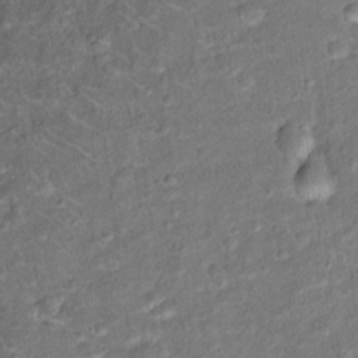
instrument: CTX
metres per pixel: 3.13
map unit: Ht
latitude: 14.8002
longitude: -41.0458
